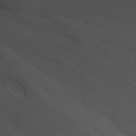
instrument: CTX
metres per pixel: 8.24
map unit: Nhu
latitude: -3.5021
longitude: -93.4426
